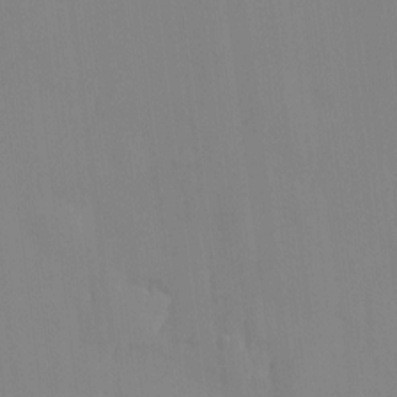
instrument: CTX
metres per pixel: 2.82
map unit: Htu
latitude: -6.7652
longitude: 175.3509
